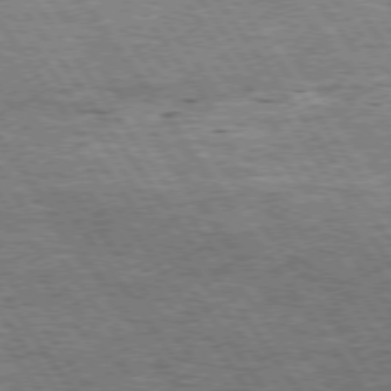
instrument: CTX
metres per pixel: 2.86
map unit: Hpe
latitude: 74.4034
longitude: -150.1766
